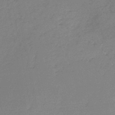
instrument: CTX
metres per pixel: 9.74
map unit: lHb
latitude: -44.3117
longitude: 69.8044
